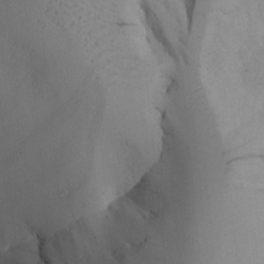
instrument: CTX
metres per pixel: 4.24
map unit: Aa
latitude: 27.8017
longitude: -131.8773
